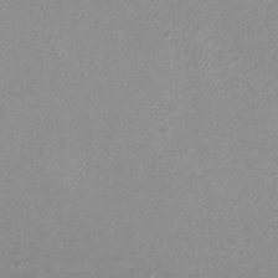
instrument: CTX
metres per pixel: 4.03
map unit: eHh
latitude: -7.2943
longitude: -75.7828
